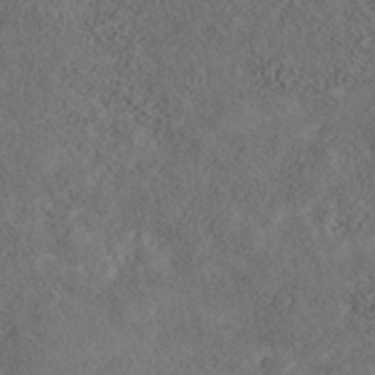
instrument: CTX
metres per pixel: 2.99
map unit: Nhe
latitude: -40.7652
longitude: -111.1214
